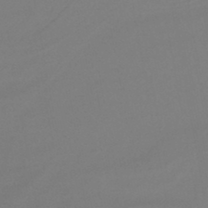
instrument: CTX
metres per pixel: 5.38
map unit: HNhu
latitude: -45.9556
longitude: 92.0094
